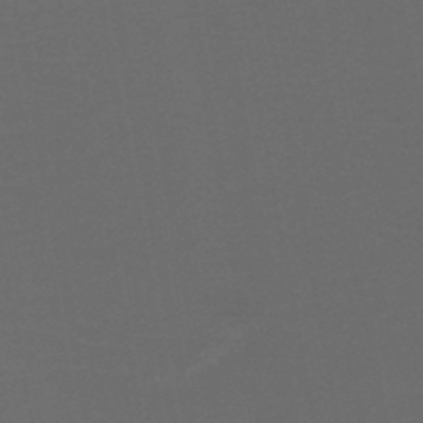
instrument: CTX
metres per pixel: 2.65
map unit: HNb
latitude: -49.8045
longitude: -45.9717
